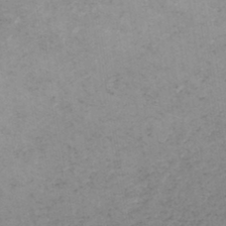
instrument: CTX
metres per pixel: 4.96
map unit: HNb
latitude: -45.9745
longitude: -47.4238
